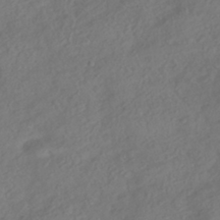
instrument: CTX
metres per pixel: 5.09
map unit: HNhu
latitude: -42.1227
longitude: 106.7463
